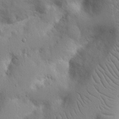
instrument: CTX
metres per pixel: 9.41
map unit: Nhu
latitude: 17.0647
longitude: -75.3104
